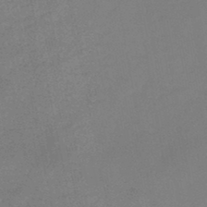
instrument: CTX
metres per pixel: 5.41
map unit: HNb
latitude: -46.1039
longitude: -35.8394
